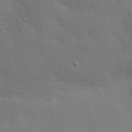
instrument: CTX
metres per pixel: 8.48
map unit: eHh
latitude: 26.5357
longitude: -81.8394
